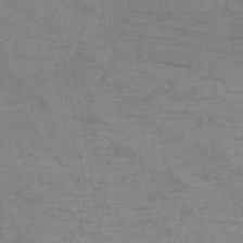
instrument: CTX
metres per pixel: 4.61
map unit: HNb
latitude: -45.6533
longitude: -47.0081
